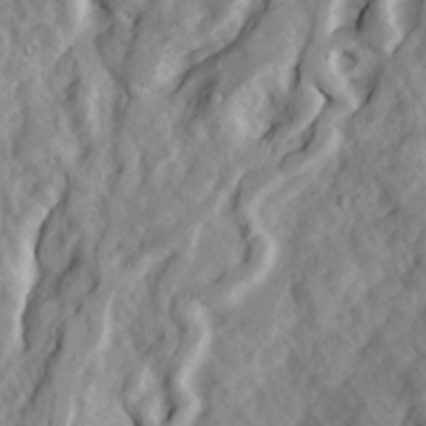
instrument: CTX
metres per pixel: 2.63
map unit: Ave
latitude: 22.4034
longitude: -131.6316
